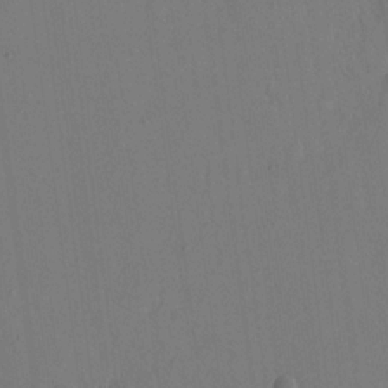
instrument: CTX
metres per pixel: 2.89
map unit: eHh
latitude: 18.4034
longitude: -67.7827
